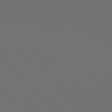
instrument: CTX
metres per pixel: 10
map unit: Hpe
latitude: 77.3481
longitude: -170.5735
